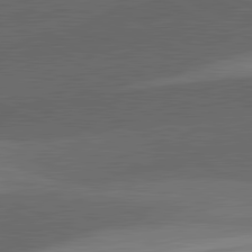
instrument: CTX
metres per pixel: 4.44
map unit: lApd
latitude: 81.7639
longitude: 126.9541
